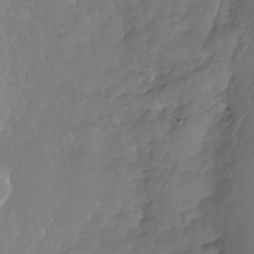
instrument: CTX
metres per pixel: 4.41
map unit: Nhu
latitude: -23.9556
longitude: -57.0647
